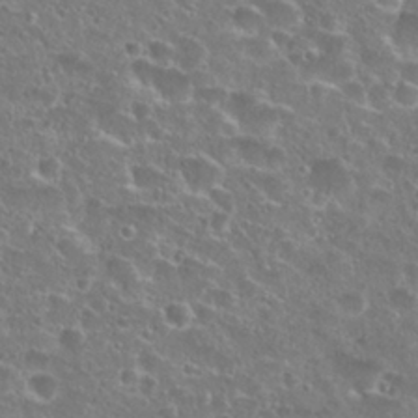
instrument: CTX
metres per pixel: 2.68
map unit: Hto
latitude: 27.3482
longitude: -50.7813
